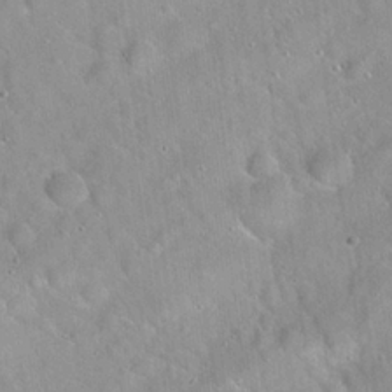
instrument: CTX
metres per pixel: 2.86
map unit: Hto
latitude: 21.5938
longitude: -52.8758
